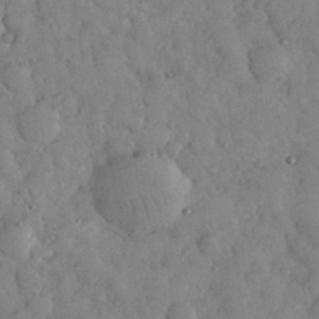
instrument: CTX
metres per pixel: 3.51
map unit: eHh
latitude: 33.7072
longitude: -69.3860
